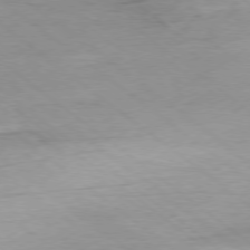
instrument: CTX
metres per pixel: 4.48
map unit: Ap
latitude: -78.5007
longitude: -77.6505
